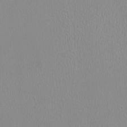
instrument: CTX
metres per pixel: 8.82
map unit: HNhu
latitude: -1.5588
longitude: -0.9136
